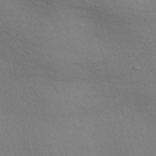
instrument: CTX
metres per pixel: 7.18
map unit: Nve
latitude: -58.5006
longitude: 50.3117
